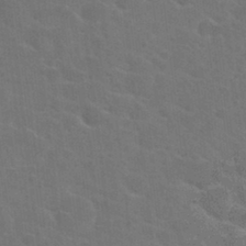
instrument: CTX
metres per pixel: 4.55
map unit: Hto
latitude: 23.8961
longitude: -47.5371
